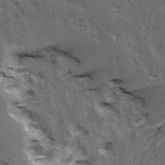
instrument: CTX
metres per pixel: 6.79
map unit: Ave
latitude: 15.4049
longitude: -104.4034
